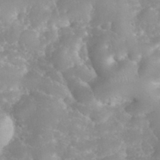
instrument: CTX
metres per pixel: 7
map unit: eHh
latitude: 35.5560
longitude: -63.3860
